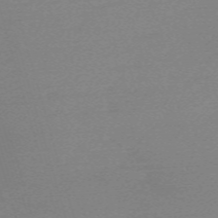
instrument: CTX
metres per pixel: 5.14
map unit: eHh
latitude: -61.8044
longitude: 52.2928
